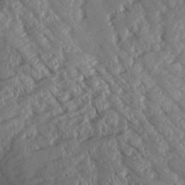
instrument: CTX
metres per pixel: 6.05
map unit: Aa
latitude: 26.9892
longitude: -133.8394
